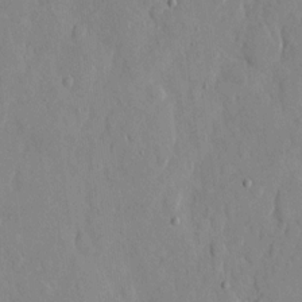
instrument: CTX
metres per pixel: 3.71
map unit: eHh
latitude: 12.1011
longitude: -69.5938
